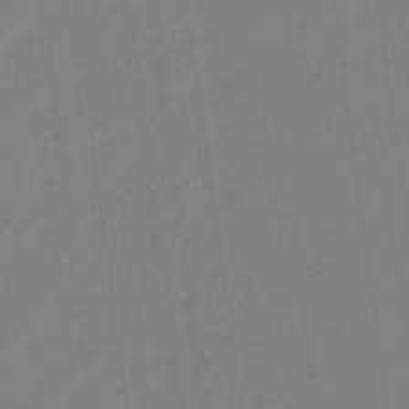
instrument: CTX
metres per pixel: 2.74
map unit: eHb
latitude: -46.7463
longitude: 87.1431
